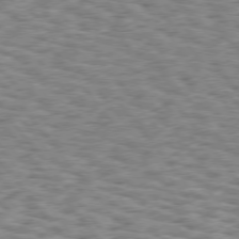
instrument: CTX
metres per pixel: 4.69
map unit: Hpe
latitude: 75.6883
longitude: -134.8002
